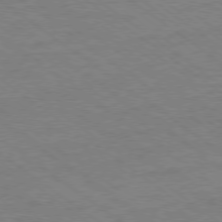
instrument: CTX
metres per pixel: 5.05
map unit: Ap
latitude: -79.3131
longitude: -83.2159
